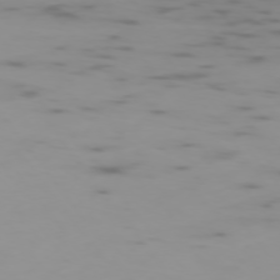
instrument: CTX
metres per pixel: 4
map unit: Ap
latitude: -75.7100
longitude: -67.7071
